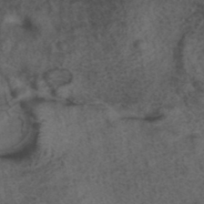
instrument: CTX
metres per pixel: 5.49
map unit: ANa
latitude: 39.7827
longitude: 29.0298
